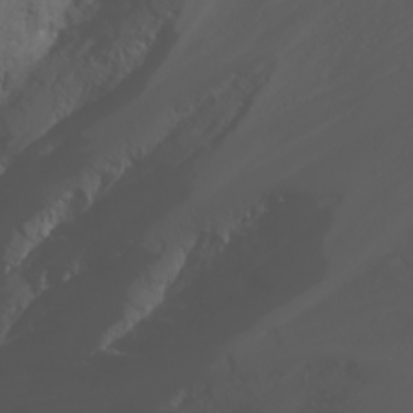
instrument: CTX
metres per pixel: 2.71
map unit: Nhu
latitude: -7.7666
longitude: -90.2334
